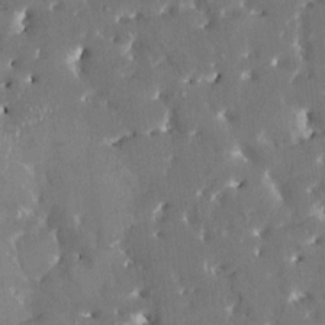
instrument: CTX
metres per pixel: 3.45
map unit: HNhu
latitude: 3.4615
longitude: 8.1039
